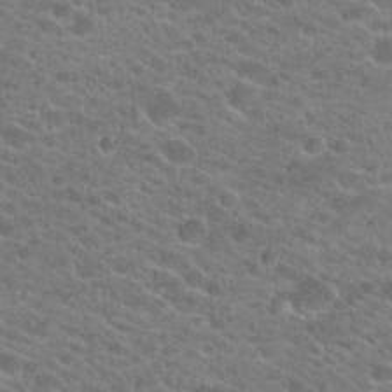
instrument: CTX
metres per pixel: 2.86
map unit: Hto
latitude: 23.9717
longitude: -44.1955
